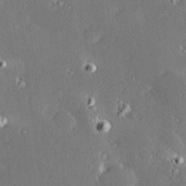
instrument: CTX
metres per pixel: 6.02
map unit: Hve
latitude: 28.1389
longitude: -93.4993
